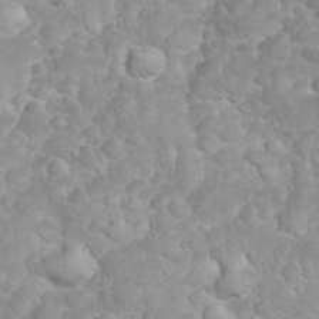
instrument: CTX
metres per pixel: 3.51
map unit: eHh
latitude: 32.4790
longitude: -63.7261
